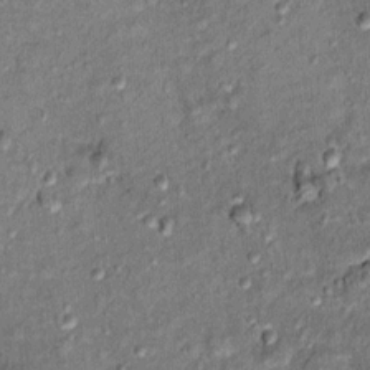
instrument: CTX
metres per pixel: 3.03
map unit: Hto
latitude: 11.9339
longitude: -38.1767
